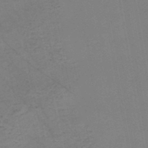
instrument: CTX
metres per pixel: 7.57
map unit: HNb
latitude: -50.5763
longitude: -51.5749
